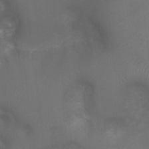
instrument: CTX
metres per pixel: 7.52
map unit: Ht
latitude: -6.8219
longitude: -21.5749
